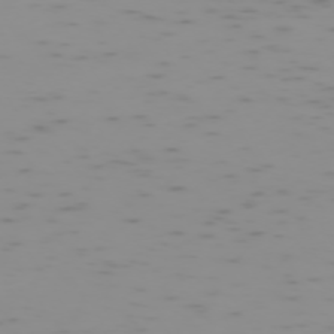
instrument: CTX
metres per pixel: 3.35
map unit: Hpe
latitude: -73.5777
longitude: 7.2565
